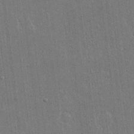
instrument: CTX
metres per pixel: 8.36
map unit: eHh
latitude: 15.1026
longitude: -68.8002
